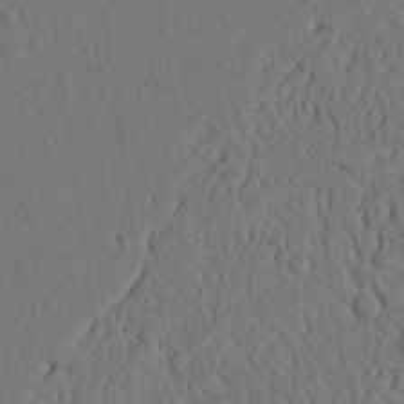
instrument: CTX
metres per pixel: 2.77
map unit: Nhu
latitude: 20.3656
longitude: -75.8205
